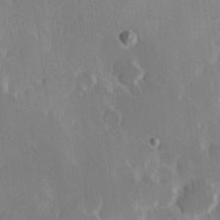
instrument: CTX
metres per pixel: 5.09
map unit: Hve
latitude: 23.4615
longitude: 146.5196
